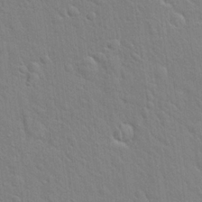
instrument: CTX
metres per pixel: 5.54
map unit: Hto
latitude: 21.0459
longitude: -52.1389
